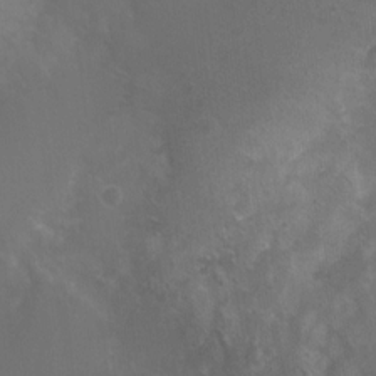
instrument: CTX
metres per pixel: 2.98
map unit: Nhu
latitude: 6.9703
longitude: -19.2915
